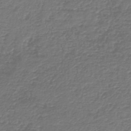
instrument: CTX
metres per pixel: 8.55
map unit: HNb
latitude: -43.4076
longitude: 50.1606
